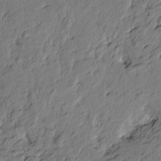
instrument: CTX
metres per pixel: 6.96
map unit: Htu
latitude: -2.2361
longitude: -178.7624
